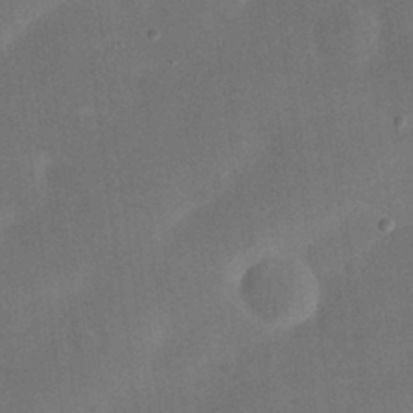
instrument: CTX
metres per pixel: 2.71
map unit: eHh
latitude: 23.9906
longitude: -69.9906
